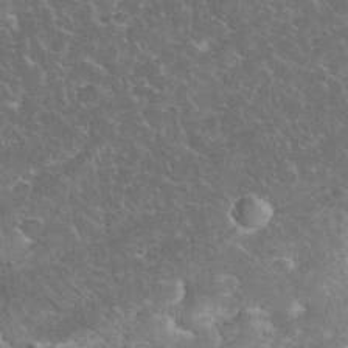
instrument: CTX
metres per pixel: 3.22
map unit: eHh
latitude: 35.7260
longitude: -65.0269
